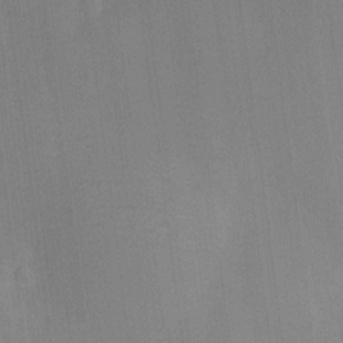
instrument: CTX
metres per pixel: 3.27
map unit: Ht
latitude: -12.5574
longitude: -24.2900
